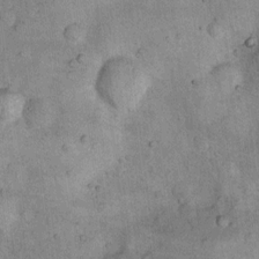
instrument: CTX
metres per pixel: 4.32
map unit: Nhu
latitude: 7.5749
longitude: -23.8583
